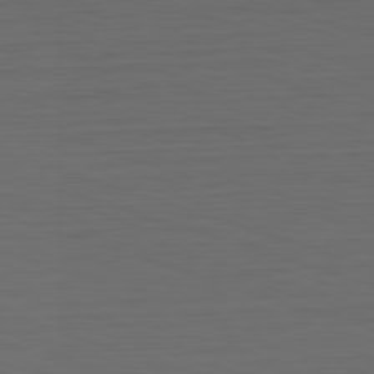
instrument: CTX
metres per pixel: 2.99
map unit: Hpe
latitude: -82.7652
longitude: 11.0864
